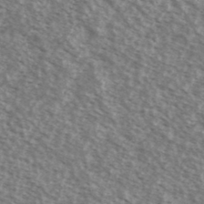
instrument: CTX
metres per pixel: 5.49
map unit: Ave
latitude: 38.7813
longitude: -111.1403
